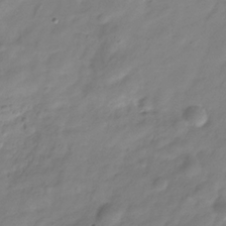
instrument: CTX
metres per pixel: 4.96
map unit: Hve
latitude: -32.3496
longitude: 90.5007
